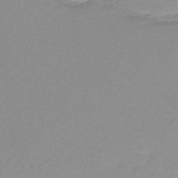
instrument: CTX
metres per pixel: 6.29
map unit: eAb
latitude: -37.5021
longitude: 53.1242
